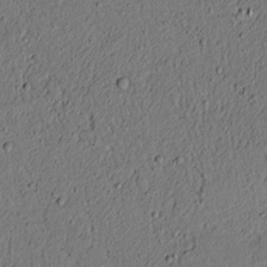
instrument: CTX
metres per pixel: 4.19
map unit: lAvf
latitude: 4.5735
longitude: 167.8233
